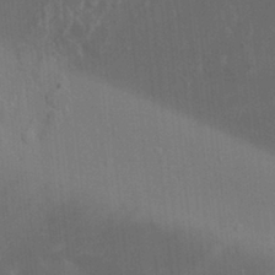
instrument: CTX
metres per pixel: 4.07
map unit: HNhu
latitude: 2.7057
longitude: 9.1242
